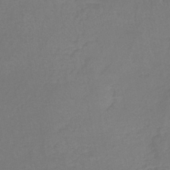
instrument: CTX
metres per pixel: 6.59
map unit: lHb
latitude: -41.9556
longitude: 65.1998
